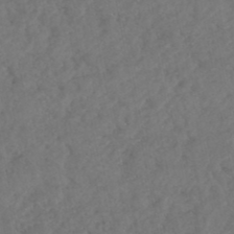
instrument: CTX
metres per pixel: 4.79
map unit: HNhu
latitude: -48.1984
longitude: 97.3321
